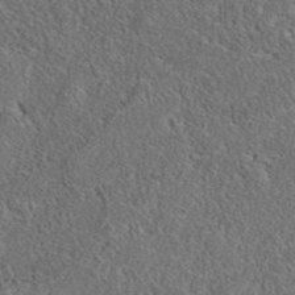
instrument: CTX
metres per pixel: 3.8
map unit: eAb
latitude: 36.3467
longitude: 113.0298
